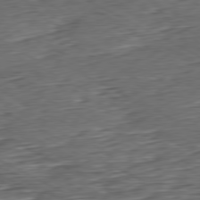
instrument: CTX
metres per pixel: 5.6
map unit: Hpe
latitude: -80.5952
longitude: 21.8233
